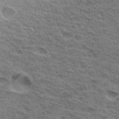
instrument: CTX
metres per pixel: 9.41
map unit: Hto
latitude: 32.3656
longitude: -46.9703
